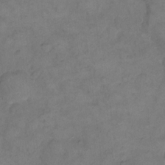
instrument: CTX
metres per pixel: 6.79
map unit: eHh
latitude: 14.3846
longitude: -65.7827
